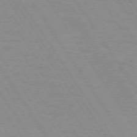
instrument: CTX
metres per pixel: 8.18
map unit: Hpe
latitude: 73.9528
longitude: -136.7624
